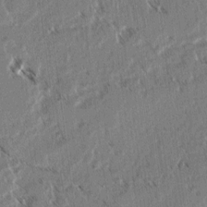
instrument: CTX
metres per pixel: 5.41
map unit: lAvf
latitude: 3.4804
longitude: -105.8206
